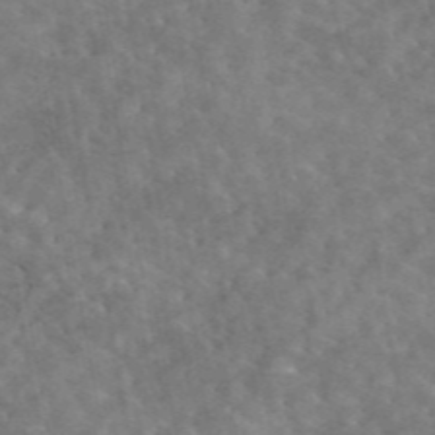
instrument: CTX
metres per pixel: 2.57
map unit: eAb
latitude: 45.0269
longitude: 123.8234
